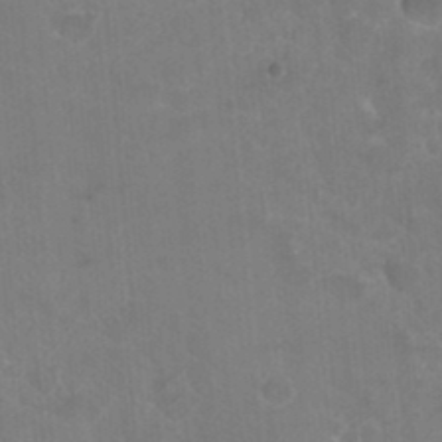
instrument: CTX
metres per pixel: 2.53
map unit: Hto
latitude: 36.1200
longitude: -46.7624
